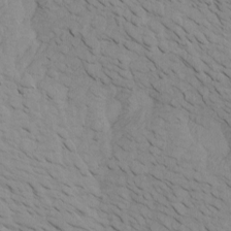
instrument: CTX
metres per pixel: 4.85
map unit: Htu
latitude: -6.5762
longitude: -69.4048
